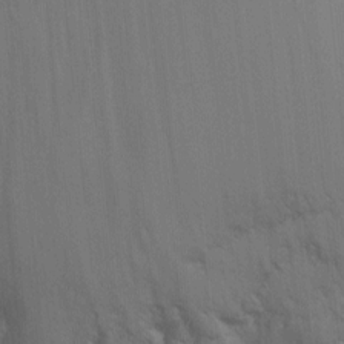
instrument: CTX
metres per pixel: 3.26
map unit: Ht
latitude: 2.3656
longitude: -28.1767
